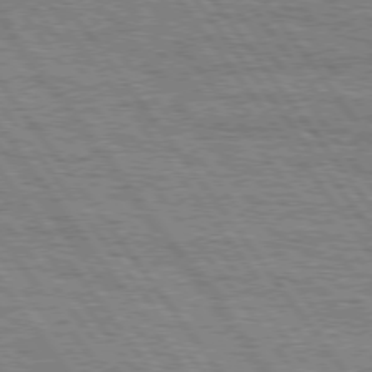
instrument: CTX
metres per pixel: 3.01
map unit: Hpe
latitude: 75.1025
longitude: -152.4979
